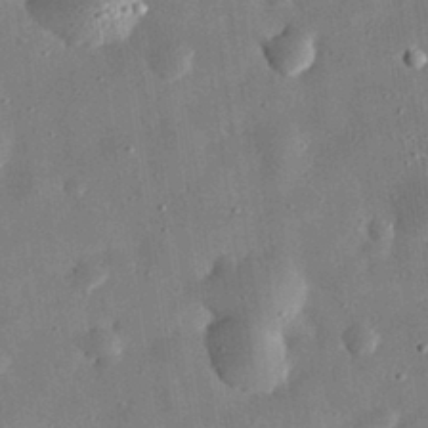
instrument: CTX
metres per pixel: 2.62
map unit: eHh
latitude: 32.1011
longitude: -77.0080
